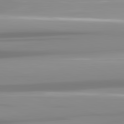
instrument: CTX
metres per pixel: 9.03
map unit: lApd
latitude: 82.0444
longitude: -138.3467
